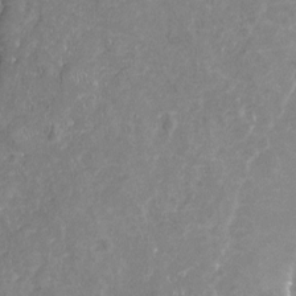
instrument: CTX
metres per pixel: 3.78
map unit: Nhu
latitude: -19.3888
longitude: -57.5749
